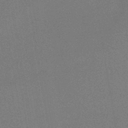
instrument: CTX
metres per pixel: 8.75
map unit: HNb
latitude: -44.1228
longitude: -40.6679
